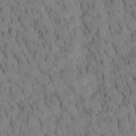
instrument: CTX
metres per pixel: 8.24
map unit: Htu
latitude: -3.5021
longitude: 172.6329
